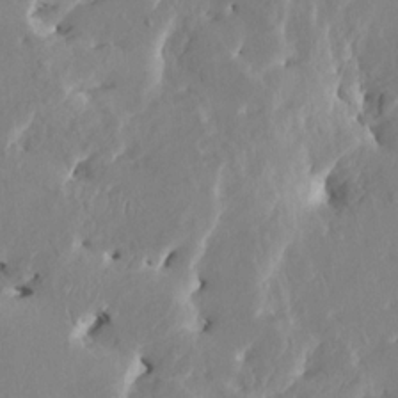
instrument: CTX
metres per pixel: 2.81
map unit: HNhu
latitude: 4.6301
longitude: -5.8772
